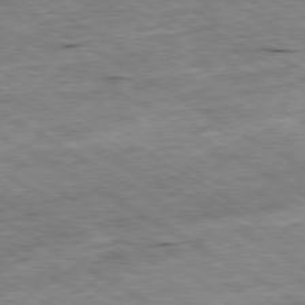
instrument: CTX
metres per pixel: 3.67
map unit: Ap
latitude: -80.1228
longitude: -85.8772
